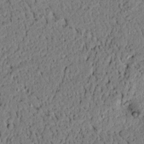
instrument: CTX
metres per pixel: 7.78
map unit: lAvf
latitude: 5.7261
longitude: 167.6344
